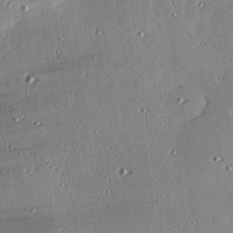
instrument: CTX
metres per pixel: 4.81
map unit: eHh
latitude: 23.6694
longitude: -89.5749
